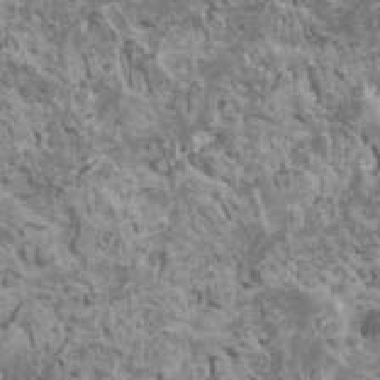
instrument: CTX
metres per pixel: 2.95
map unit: HNhu
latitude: -0.2551
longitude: 2.1794
